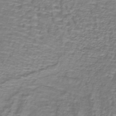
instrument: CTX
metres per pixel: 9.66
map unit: lHb
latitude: -40.1228
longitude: 59.1620
